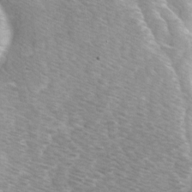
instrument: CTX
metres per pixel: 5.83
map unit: Ave
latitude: 1.2348
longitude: -112.0255
